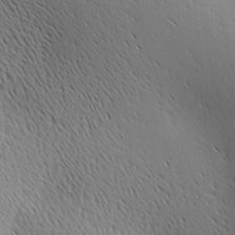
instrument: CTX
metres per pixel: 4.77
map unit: Ave
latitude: 1.5182
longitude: -115.3481
